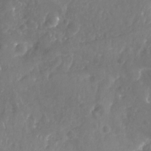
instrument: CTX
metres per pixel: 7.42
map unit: Nhu
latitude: -19.7289
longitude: -57.5560
